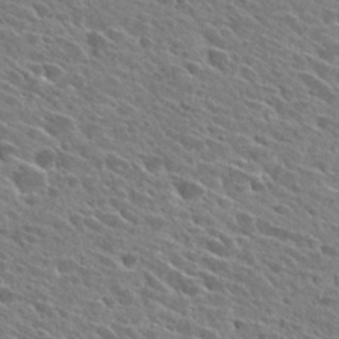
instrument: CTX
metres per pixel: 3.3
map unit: Hto
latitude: 28.1767
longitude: -43.2726
